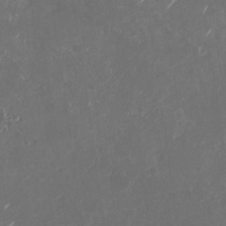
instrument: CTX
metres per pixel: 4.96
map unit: Nhu
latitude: -28.9920
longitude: -70.2900
